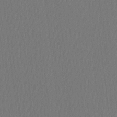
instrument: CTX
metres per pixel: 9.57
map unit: HNhu
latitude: -3.6910
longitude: 13.1998
